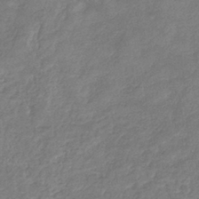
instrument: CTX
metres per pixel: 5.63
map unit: eHb
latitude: -38.0850
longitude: 81.2565
